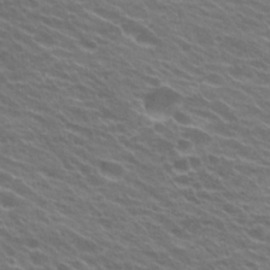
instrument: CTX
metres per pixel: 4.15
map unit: Hto
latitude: 23.6505
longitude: -37.5560
